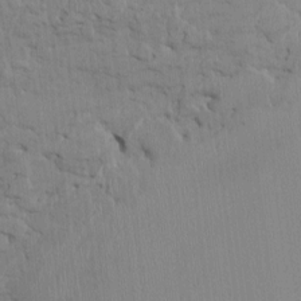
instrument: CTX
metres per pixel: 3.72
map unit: HNhu
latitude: -0.5574
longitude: -6.8002
